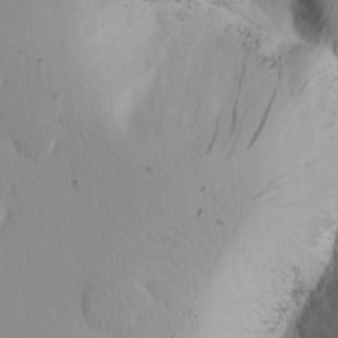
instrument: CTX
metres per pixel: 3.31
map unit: Ave
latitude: 8.6302
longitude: -105.4805
